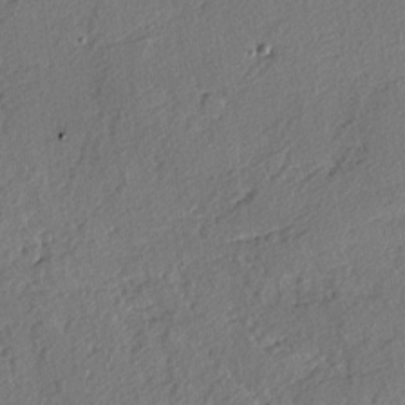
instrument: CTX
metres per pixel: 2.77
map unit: lAvf
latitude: -4.3684
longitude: -108.7813
